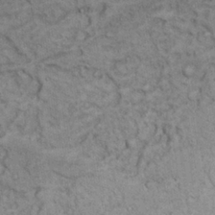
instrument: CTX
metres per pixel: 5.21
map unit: Nhu
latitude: 26.8569
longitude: -68.8380
